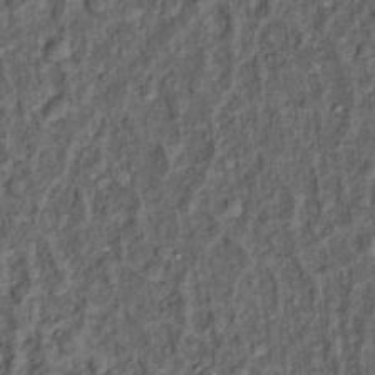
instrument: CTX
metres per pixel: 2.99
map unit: Hto
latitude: 14.1767
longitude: -34.5356
